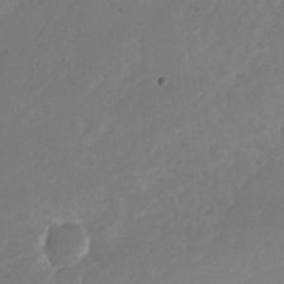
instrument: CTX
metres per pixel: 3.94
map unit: Nhu
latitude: -25.9367
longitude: -72.8947
